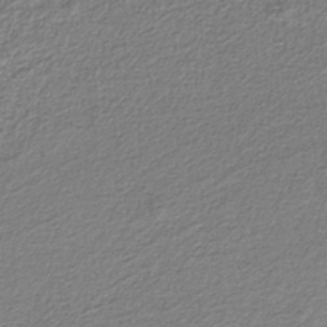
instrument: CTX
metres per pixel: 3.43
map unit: eAb
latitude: -38.1228
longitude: 52.7085
